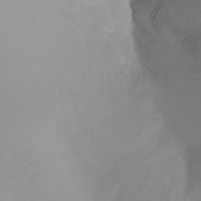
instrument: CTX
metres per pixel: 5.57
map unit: Ht
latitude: -2.5384
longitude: -62.1200
